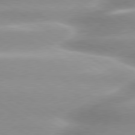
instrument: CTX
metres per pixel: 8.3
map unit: lApd
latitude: 80.0255
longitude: -136.6302
